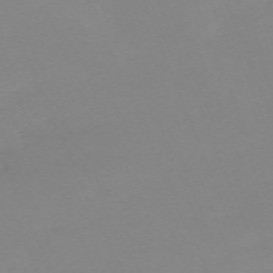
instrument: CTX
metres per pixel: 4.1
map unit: Nhu
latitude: -67.6722
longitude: 37.8989
